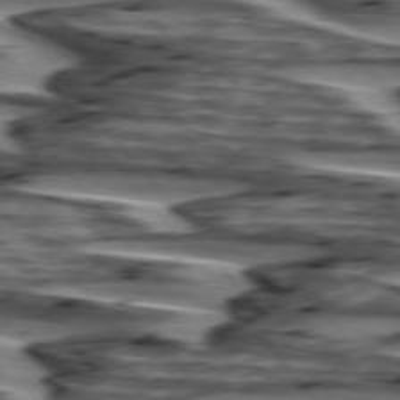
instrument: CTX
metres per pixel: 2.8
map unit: lApd
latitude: 75.4804
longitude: -72.7058
